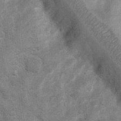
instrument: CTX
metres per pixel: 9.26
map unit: Ht
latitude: 4.2144
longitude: -22.4601
